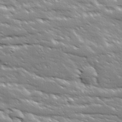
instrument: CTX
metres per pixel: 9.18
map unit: Ave
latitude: 18.7813
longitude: -137.1026
